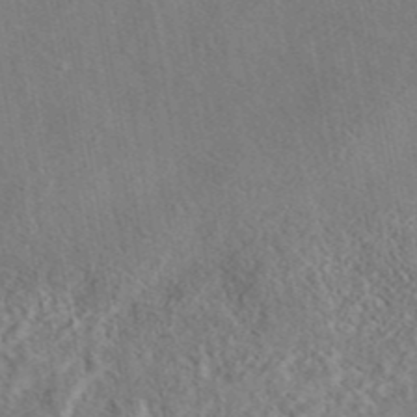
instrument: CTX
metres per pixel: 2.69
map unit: eAb
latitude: 43.5938
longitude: 108.8408
